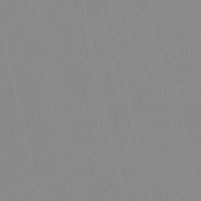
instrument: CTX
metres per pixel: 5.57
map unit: Nve
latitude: -57.5210
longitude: 60.7652
